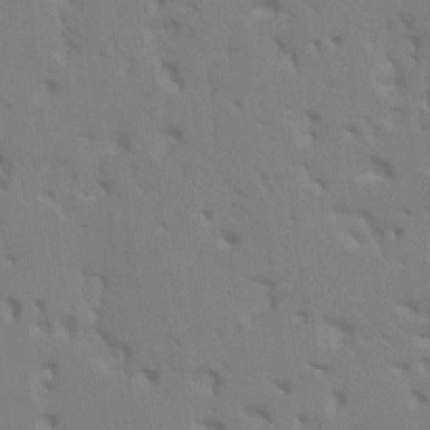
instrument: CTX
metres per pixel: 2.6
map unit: HNhu
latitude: 7.7450
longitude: -2.1200
